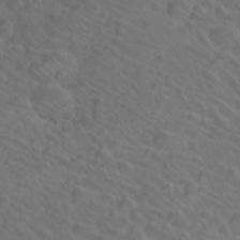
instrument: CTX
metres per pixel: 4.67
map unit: Nhu
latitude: 26.7624
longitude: -55.4993
